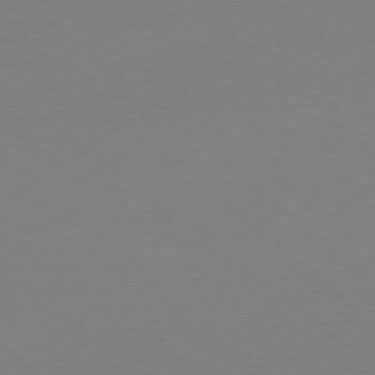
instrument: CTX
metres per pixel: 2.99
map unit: Ap
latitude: -78.1416
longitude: -90.7246
